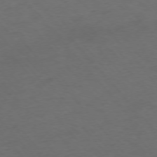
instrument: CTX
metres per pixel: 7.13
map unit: Ap
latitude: -75.8045
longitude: -66.1577
